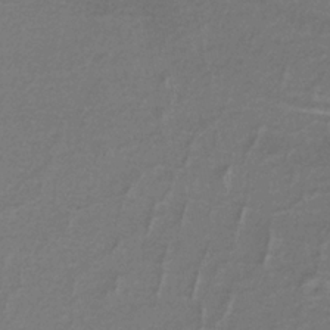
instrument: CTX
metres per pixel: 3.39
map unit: HNb
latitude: -36.9163
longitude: 53.4454
